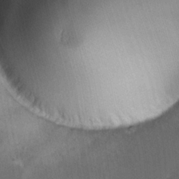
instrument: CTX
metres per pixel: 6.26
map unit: Ave
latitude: -0.0283
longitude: -113.8394
